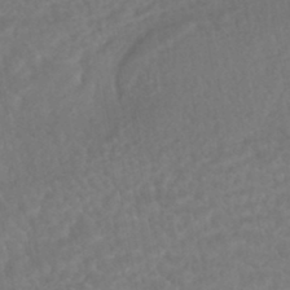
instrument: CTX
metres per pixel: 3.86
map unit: HNhu
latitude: -45.6911
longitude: 96.7085
